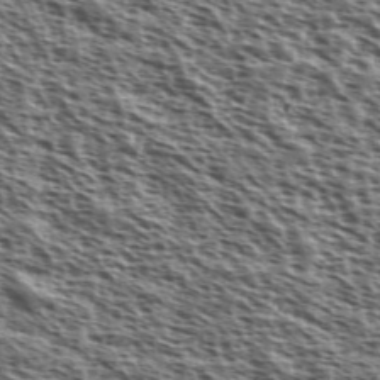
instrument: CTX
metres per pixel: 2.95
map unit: Ave
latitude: 38.4979
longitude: -111.0081
